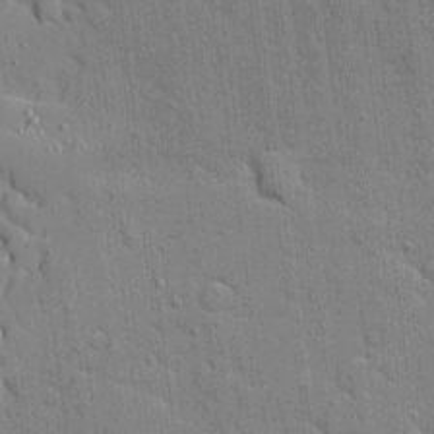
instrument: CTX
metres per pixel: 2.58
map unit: Ave
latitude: 11.1781
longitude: -101.1970
